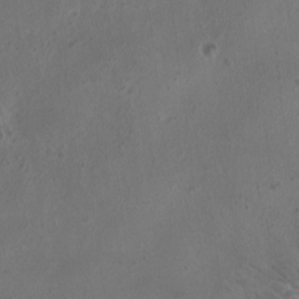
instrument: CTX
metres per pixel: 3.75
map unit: HNhu
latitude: 3.9906
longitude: -3.7260
